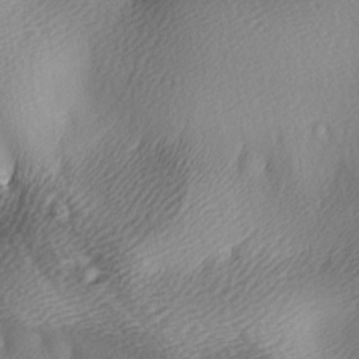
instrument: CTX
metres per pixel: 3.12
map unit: lAa
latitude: -5.1809
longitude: -121.3860
